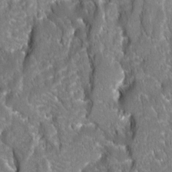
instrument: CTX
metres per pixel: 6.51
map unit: Ave
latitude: 15.8773
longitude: -133.2726
